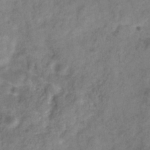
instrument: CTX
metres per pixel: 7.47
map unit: Hve
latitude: -33.6722
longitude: 89.5966
